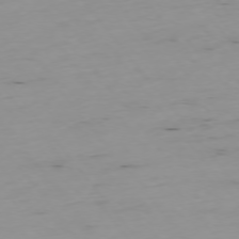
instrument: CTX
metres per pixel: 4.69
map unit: Ap
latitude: -75.1809
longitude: -79.1970
